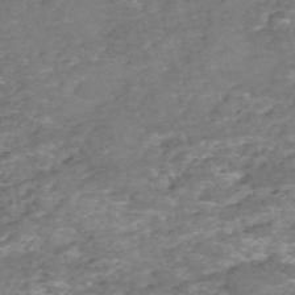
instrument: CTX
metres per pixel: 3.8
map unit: eHh
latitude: -54.8219
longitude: -90.5168
